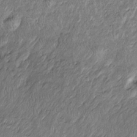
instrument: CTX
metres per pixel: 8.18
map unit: Htu
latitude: -5.9745
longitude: 159.0675
